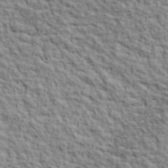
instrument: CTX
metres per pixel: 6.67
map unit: lHvf
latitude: 38.9514
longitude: -88.8191
